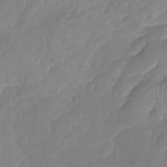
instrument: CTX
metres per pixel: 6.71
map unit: Nhu
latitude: -16.7841
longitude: -57.8583
